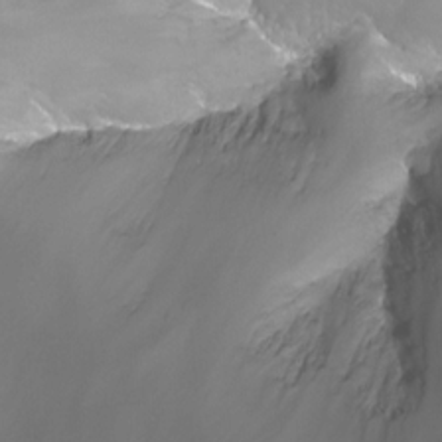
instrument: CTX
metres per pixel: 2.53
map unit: Nhu
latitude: -13.0864
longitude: -65.6694
